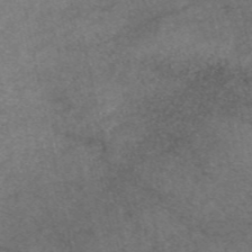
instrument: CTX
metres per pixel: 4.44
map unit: eAb
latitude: 47.1026
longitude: 105.2376
